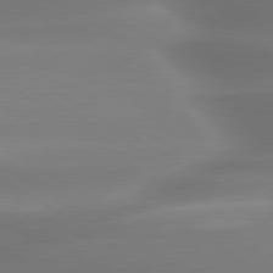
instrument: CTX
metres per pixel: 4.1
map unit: lApd
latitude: 80.0633
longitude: -137.8395
